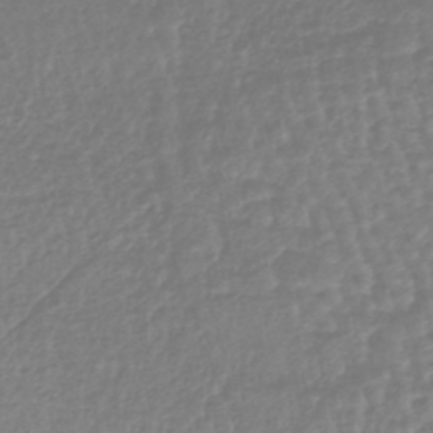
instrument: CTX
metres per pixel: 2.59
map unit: lHb
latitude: -41.8422
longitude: 69.2942
